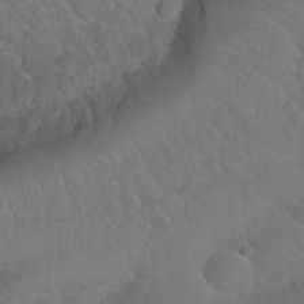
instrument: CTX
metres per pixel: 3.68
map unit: Nhu
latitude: 30.1389
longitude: -52.4223
